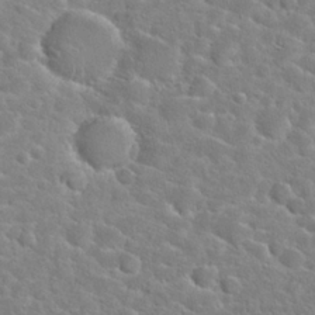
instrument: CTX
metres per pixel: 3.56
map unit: Hto
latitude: 24.8757
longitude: -47.9150
